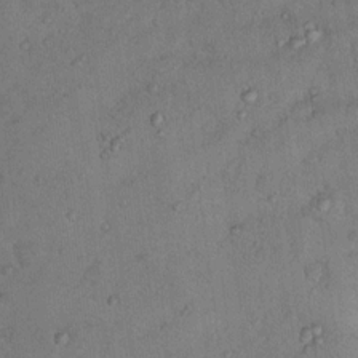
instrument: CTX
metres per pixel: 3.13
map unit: Nhu
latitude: 13.1403
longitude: -27.3293
